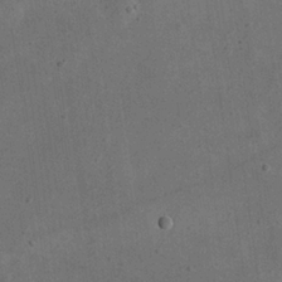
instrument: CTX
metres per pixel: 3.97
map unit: eHh
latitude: 24.4601
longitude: -68.4034
